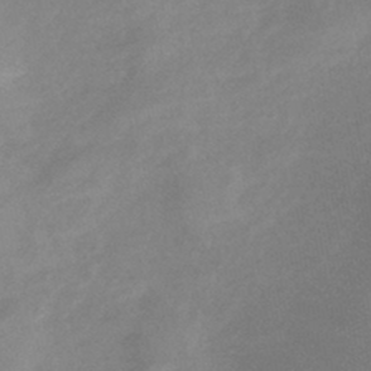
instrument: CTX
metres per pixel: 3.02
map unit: HNhu
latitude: -44.0661
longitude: 91.1054
